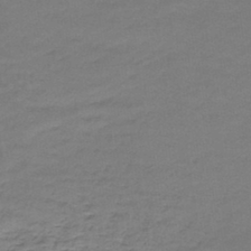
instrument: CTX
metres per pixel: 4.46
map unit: lHb
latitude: -42.9352
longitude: 58.3495
